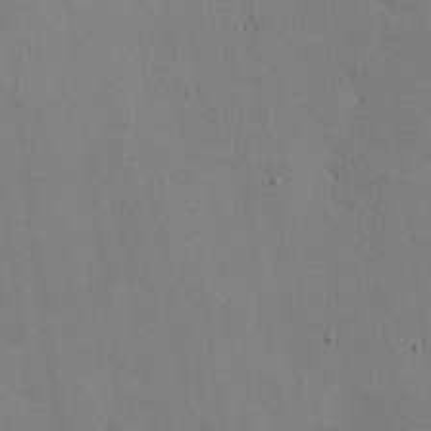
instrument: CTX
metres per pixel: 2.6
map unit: lHvf
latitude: -10.1039
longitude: -102.1200
